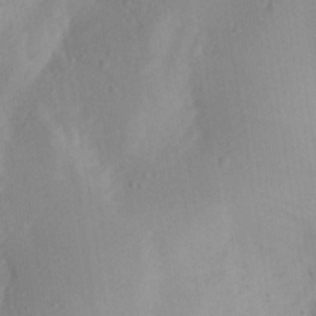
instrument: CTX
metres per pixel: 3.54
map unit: Aa
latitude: 27.6127
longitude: -146.7058
